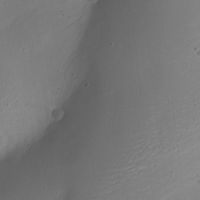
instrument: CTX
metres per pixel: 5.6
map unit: Nhe
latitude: -19.8989
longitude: 144.7652
